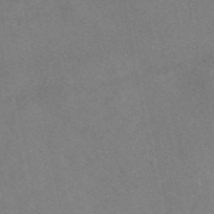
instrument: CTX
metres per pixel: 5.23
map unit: eAb
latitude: 47.8962
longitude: 120.3306
